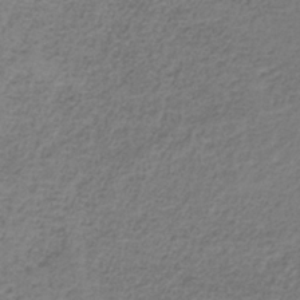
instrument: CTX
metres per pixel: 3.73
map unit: HNb
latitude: -35.3132
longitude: 53.2753
